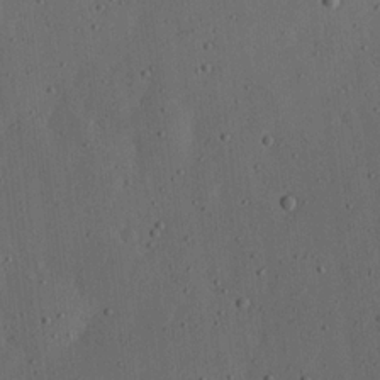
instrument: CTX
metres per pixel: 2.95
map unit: lHvf
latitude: 19.5749
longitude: -114.9891
